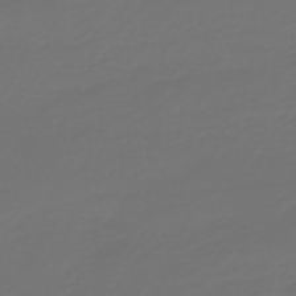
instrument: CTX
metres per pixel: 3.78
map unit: eHb
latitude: -47.5021
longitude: 82.6896
